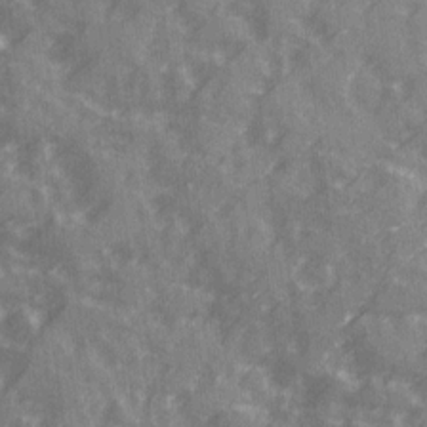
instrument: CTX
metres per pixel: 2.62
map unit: Ave
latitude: 19.8583
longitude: -131.5749
